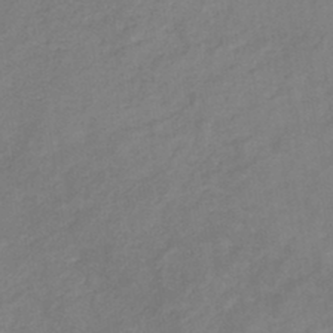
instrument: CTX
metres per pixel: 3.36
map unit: HNb
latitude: -43.8233
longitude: -39.5182
